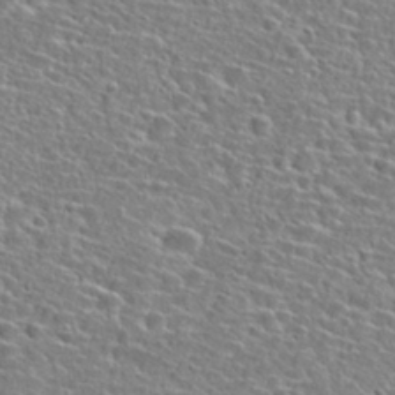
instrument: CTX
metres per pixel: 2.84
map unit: Hto
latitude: 25.6127
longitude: -47.7072
